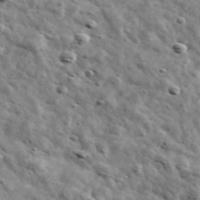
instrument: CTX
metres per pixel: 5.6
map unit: Ave
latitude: 42.5924
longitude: -107.4615
